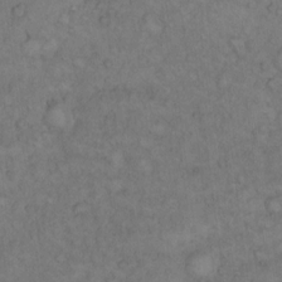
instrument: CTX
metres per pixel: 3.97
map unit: Hto
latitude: 12.2334
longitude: -57.4804
